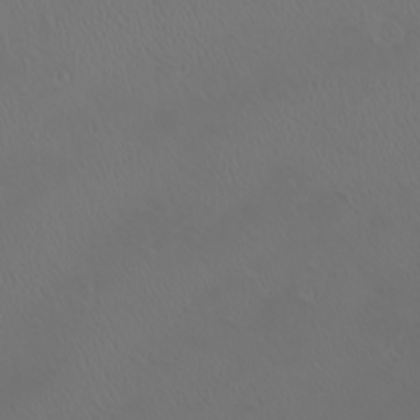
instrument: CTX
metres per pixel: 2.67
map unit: eHh
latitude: -2.1227
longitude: 19.6155
